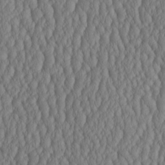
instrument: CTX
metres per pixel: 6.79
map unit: HNhu
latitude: -2.9541
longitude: 13.3699
